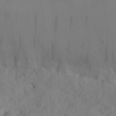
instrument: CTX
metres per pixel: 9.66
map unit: Nhu
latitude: 25.9906
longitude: -71.0647
